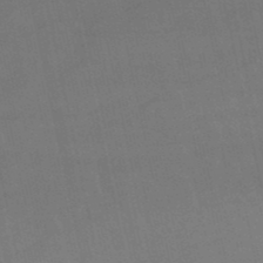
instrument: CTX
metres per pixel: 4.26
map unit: lHb
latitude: -48.4629
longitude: 72.8030
